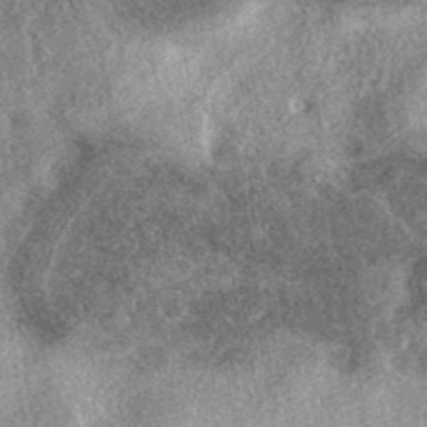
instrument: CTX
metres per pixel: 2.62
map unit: eAb
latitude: 38.9136
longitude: 106.8408
